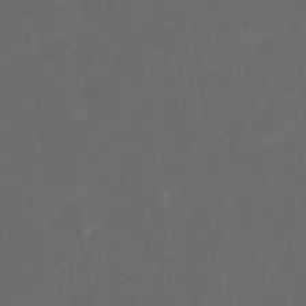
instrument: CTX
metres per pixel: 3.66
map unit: eHh
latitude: 19.7071
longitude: -64.6868
